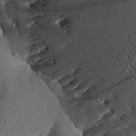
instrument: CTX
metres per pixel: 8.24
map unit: Aa
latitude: 15.0081
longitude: -140.6679
